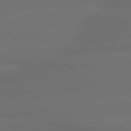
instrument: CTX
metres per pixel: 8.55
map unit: lApd
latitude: 79.4238
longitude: -137.8961
